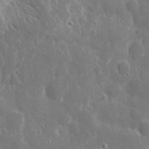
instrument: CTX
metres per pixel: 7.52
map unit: eHh
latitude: 8.1389
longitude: -69.9717
